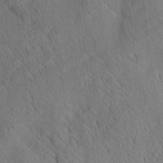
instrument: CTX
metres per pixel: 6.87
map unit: Aa
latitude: 25.2914
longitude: -143.1592
